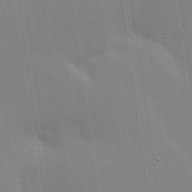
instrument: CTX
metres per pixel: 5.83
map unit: Hve
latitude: 25.4993
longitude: -91.5371
